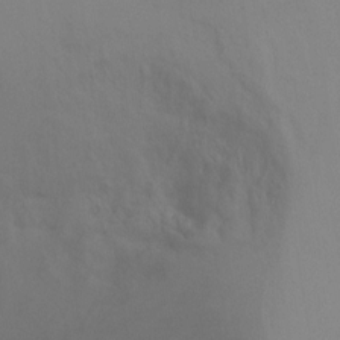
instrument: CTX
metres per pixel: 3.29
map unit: Ht
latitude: -10.1039
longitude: -32.7624
